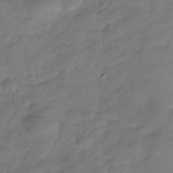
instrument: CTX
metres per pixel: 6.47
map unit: Hve
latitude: -31.6344
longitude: 90.4629
